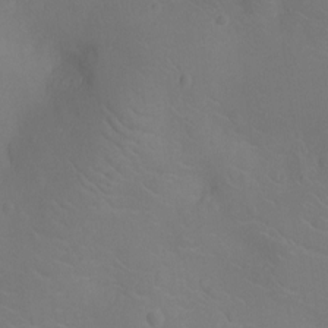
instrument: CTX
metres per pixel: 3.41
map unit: Ht
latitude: -9.7289
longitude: -23.4804
